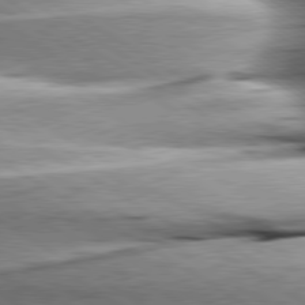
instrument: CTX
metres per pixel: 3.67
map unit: lApd
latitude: 79.9717
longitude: -156.3467
